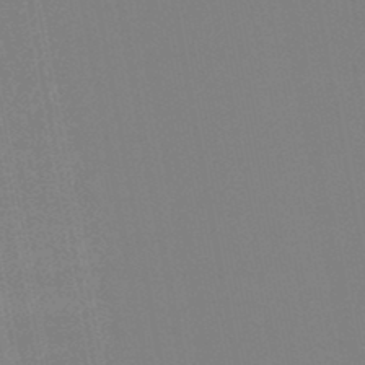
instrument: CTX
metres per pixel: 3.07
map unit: lHb
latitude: -47.1998
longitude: 68.4251
